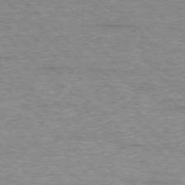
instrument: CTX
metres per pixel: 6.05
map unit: Ap
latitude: -77.2187
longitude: -94.2712
